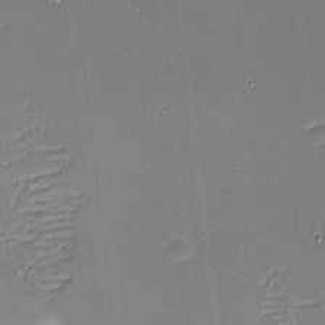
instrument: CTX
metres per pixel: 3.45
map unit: eHh
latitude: -3.5777
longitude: -81.4993
